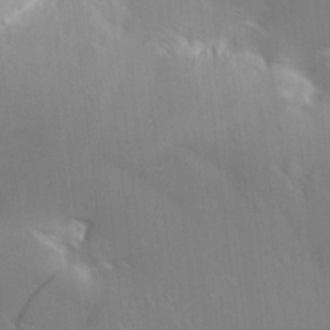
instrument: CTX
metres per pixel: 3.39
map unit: Aa
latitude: 9.7261
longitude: -142.1389
